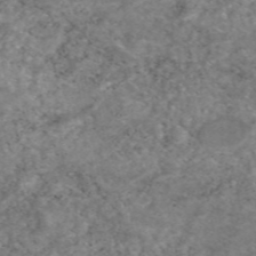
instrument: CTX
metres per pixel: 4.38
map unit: eAb
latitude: 47.1592
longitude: 119.8611
